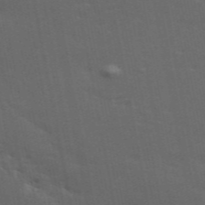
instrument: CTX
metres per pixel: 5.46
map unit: ANa
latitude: 49.1781
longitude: -79.7828
